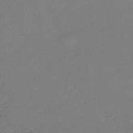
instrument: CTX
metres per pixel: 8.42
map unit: HNhu
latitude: -43.3698
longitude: 98.0850
